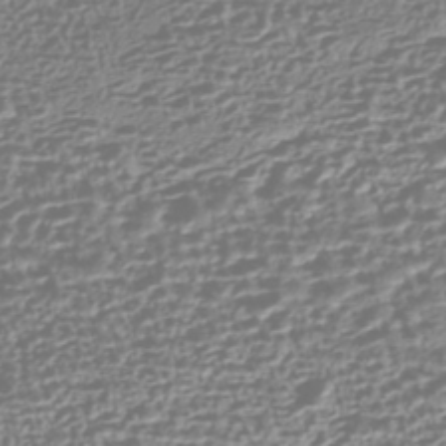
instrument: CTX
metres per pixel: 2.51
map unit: HNhu
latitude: -43.5777
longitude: 106.9731
